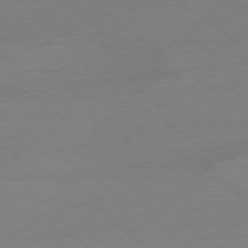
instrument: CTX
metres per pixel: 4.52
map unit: Ap
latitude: -78.3873
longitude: -95.2537
